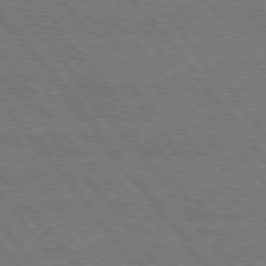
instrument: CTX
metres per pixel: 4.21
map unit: Hpe
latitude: 75.0081
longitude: -139.9906
